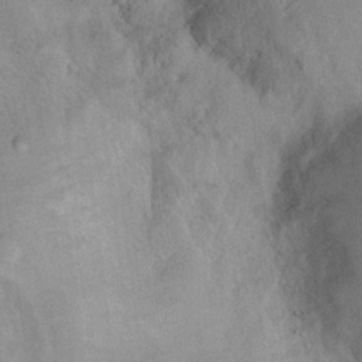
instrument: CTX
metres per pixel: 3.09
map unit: Nhu
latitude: 11.1970
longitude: -26.6680
